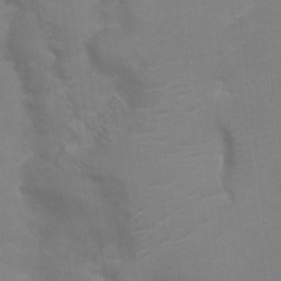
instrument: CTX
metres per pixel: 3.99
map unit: Nhu
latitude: 4.1200
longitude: -17.8205
